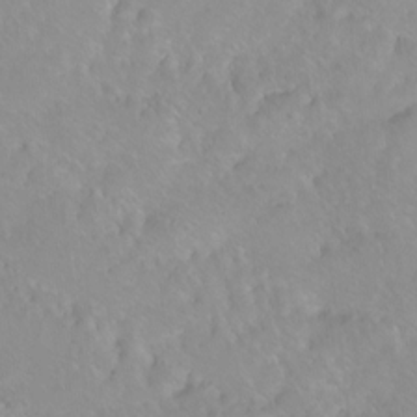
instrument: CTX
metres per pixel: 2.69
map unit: Ht
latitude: 3.8016
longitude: -27.4427
